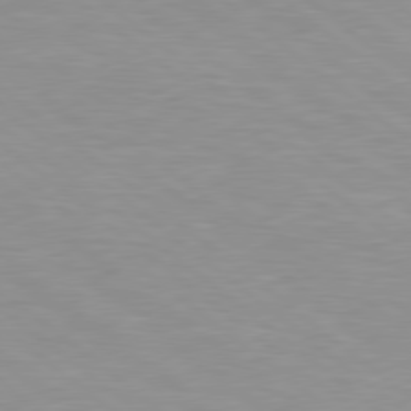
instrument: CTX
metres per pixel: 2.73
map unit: Hpe
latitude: 78.5735
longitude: -151.4048
